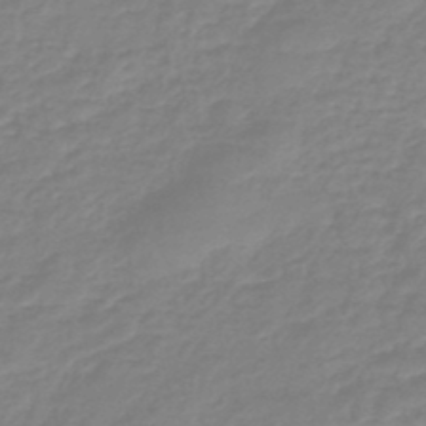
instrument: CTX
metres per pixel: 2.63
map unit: eHb
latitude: -45.5966
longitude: 81.5210
